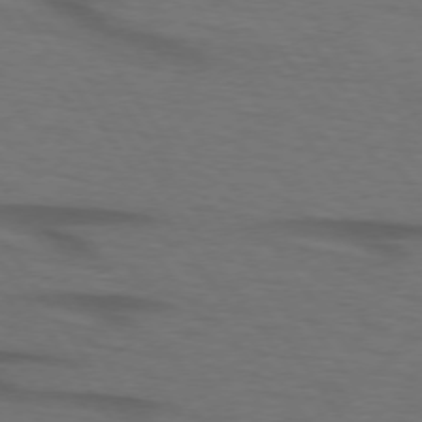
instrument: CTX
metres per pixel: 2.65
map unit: lApd
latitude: 74.1578
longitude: -74.6679
